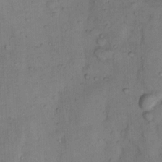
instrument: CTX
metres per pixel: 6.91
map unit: Nhu
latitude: 8.3090
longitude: -24.6679
